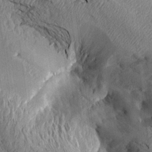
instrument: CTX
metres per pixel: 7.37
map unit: Aa
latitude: 14.7058
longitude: -146.6680
